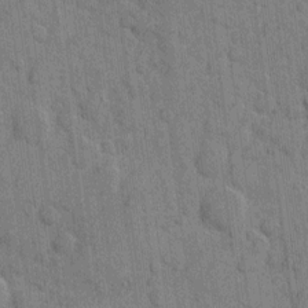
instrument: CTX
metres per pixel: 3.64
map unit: eHh
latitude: 9.3671
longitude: -66.3089
